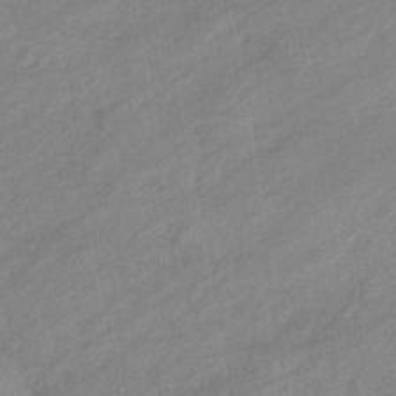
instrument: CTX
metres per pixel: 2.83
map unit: eHb
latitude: -41.1431
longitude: 83.9367
